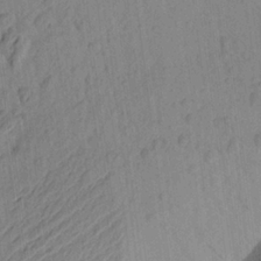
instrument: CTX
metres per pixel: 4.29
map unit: Aa
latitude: 22.9892
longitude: -148.8002
